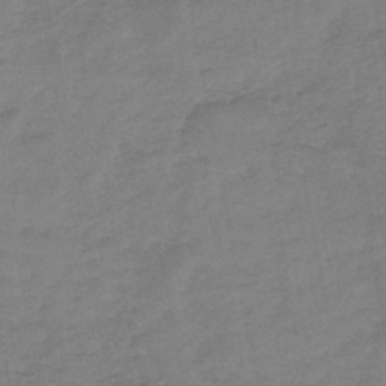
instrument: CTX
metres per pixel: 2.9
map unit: HNb
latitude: -46.5384
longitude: -36.1578
